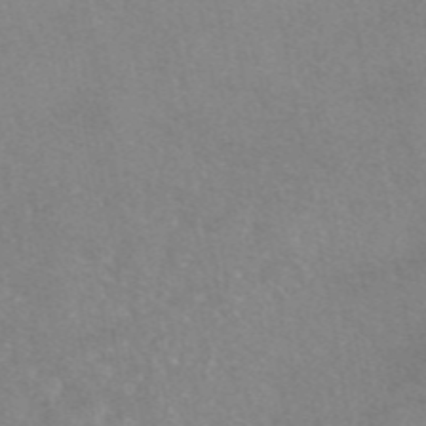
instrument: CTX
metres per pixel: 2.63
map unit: eAb
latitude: 46.7247
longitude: 113.3888
